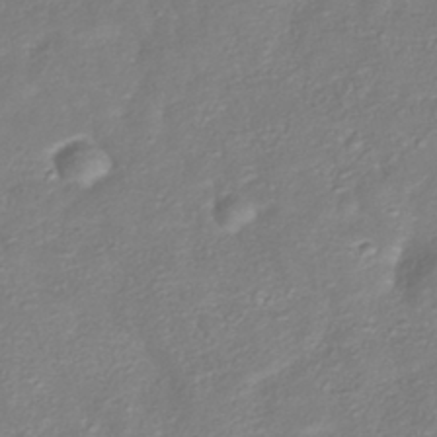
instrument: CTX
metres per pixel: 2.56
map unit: HNhu
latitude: -40.8030
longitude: 108.5007
